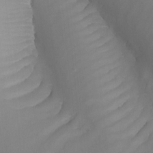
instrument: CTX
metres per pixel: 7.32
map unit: Nhu
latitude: -4.5573
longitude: -76.9513
